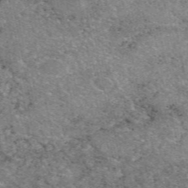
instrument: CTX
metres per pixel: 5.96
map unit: eAb
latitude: 48.3845
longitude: 114.7274
